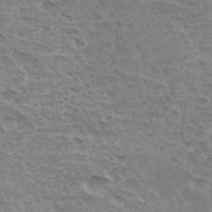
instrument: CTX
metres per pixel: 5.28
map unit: Hto
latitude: 33.5371
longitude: -44.9702
